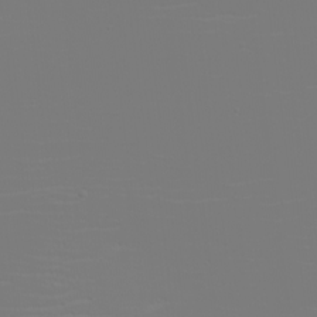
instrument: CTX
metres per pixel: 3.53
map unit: eHh
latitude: -6.1228
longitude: -84.1578
